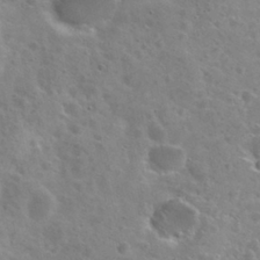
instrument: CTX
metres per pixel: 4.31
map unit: Nhu
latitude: 28.7435
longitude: -48.5735
